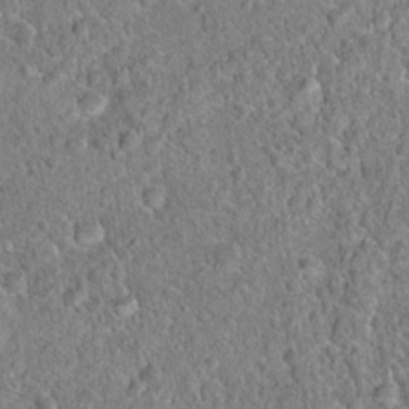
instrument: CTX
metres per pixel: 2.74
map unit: Hto
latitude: 18.7624
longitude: -42.8758
